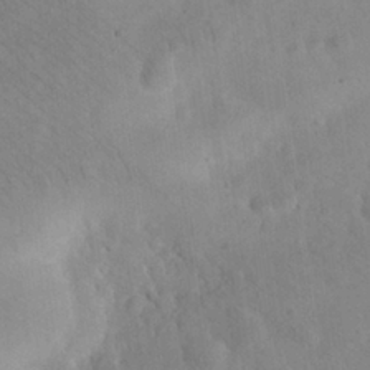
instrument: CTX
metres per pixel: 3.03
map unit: eHh
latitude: 25.9717
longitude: -66.3845
